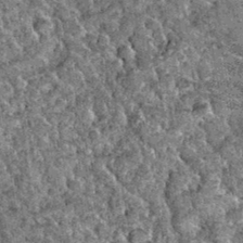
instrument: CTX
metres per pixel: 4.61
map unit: Hto
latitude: 35.1403
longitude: -52.1200
